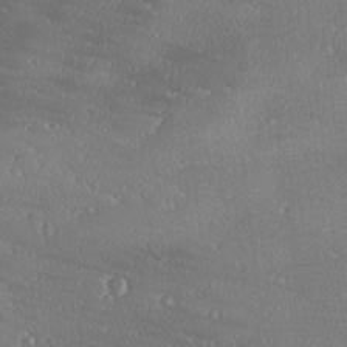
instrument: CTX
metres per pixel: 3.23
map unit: Ave
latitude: 18.5734
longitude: -137.6127
